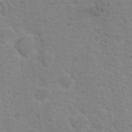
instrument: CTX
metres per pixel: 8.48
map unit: Nhu
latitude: 16.8002
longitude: -31.0837
